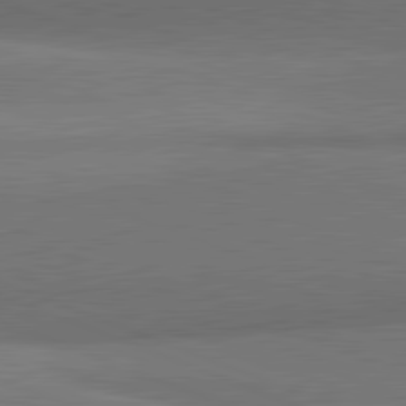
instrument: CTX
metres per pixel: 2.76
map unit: lApd
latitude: 82.0444
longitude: 152.0850
